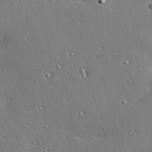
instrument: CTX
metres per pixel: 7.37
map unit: Hve
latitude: 28.0633
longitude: -91.9150
